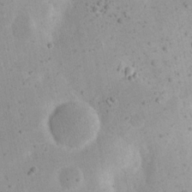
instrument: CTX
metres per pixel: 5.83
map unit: eHh
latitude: 21.7261
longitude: -68.2334
